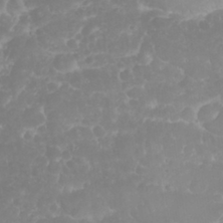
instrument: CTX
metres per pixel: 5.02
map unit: eHh
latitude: 31.9528
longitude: -63.9906
